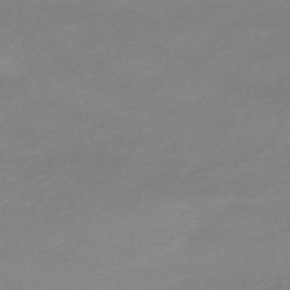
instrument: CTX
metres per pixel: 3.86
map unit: lHb
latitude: -38.1417
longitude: 71.7100
